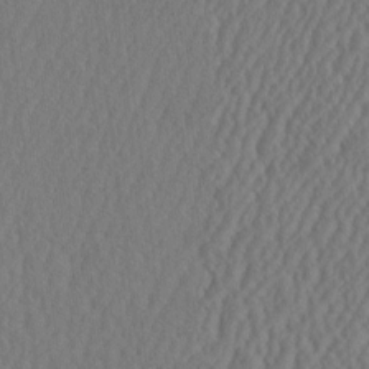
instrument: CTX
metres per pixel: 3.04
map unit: eHh
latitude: -2.8219
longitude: 16.5763
